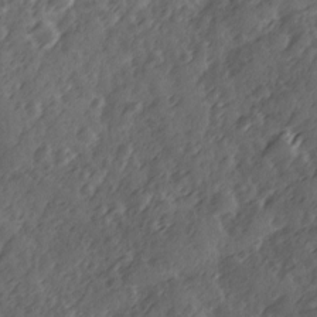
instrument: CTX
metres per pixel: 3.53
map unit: Ave
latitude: 12.3090
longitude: -103.2537
